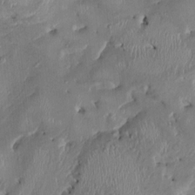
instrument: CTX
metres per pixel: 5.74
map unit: HNhu
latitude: 0.9513
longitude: -6.8380
